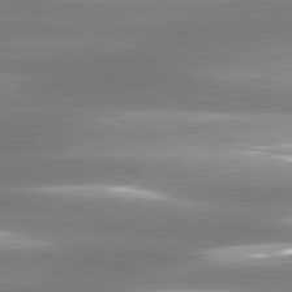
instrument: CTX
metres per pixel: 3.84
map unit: lApd
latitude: 81.0269
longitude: -135.6505
